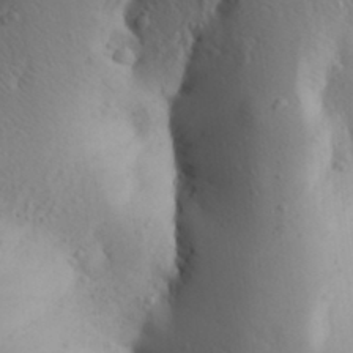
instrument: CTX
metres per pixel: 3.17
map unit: Aa
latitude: 26.2712
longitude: -149.2726
